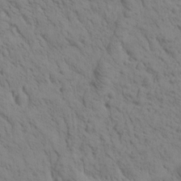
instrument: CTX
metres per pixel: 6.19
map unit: Htu
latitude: -0.6141
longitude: 174.1605
